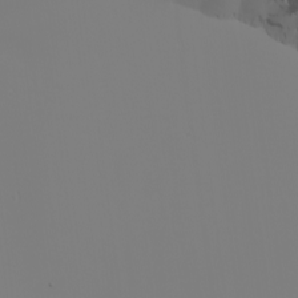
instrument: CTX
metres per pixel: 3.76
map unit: Nhu
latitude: -5.0486
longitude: -84.2523
